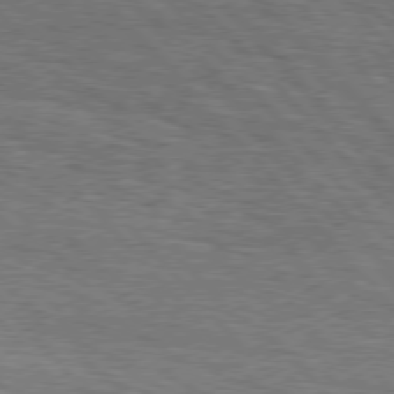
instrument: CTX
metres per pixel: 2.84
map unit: Hpe
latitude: 76.7246
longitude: -160.7435
